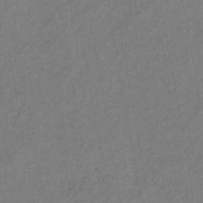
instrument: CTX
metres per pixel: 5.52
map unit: eHb
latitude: -42.9352
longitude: 84.3684
